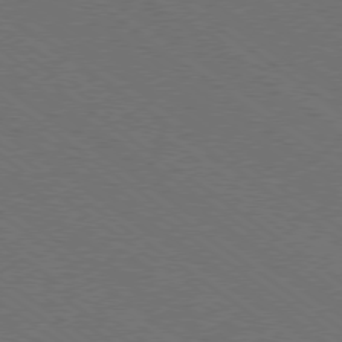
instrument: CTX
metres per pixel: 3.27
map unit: Ap
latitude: -79.6721
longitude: -64.3467
